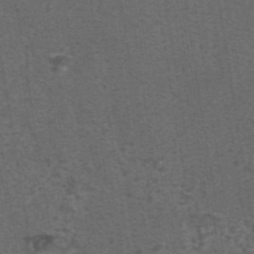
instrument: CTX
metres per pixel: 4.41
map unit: eAb
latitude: 43.8017
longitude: 105.5777
